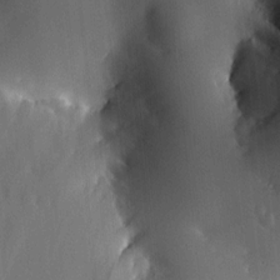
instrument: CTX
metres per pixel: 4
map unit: HNhu
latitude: 7.0269
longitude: 14.6897
